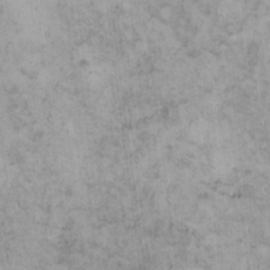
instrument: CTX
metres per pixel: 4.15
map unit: eHh
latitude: 15.0648
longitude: -66.2900
